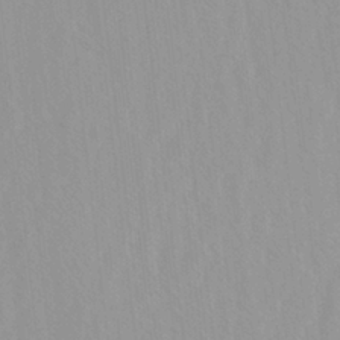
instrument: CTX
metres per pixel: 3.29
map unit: Ave
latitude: -1.5966
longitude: -113.0458
